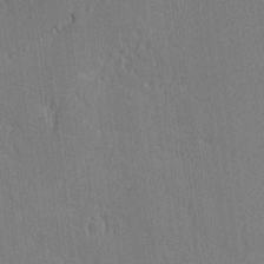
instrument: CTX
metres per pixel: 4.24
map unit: lAvf
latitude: -8.8786
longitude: -113.8016
